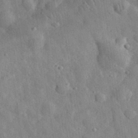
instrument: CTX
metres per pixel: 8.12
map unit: eHh
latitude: 32.9325
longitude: -77.7638
